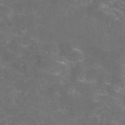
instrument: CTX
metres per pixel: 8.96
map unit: eAb
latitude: 46.8380
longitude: 124.8408
